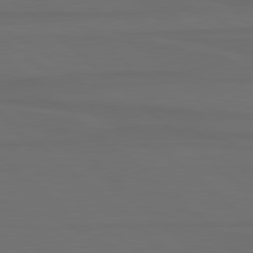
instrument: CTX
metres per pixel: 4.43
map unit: lApd
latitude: 80.1011
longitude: -114.4789
